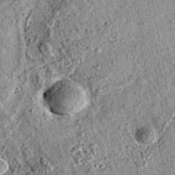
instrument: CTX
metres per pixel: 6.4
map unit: eAb
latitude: 36.1955
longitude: 110.3873
